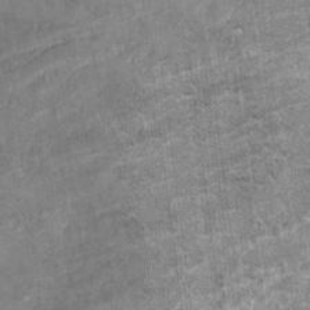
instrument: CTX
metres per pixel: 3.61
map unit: Hto
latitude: 9.4804
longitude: -36.0255
